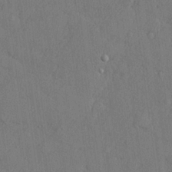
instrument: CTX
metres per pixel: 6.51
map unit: lHvf
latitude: 23.4804
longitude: 142.2172
